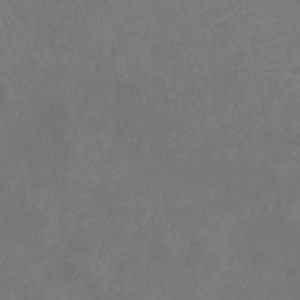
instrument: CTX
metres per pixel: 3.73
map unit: eHb
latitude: -39.5399
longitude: 75.9745
